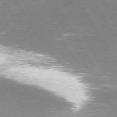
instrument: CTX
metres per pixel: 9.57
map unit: Hpe
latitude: 74.3278
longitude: -141.8016
